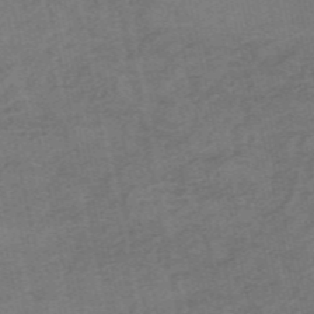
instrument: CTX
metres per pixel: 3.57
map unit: HNb
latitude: -55.8234
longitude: -46.0255
